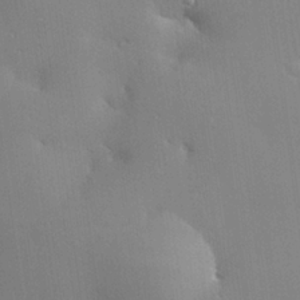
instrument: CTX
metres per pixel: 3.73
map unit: Hve
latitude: 24.8757
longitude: -91.4237
